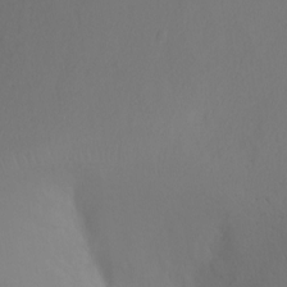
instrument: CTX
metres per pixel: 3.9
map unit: Ht
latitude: -2.5951
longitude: -27.1025
